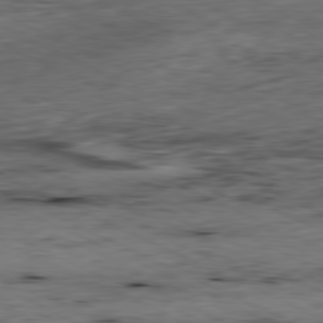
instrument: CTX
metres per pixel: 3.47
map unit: Ap
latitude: -81.0487
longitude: -90.9136
